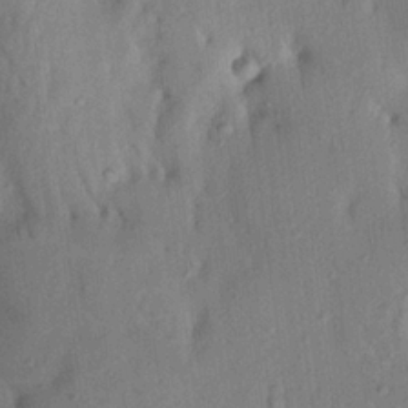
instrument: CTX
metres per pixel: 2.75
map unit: Aa
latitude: 20.8380
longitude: -147.2726
